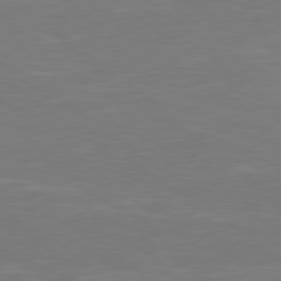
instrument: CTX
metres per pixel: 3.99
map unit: Hpe
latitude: 78.5546
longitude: -126.2712
